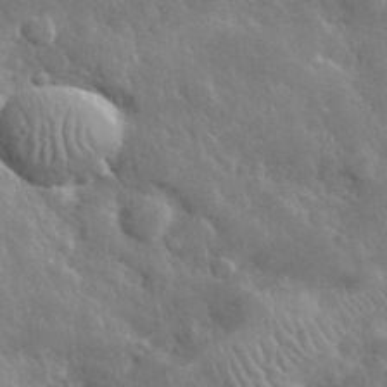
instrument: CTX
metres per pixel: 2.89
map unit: lHvf
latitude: 33.5749
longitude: -86.4979
